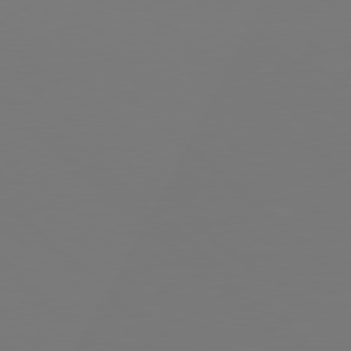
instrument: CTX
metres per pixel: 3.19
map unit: Hpe
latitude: 78.2523
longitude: -171.7638
